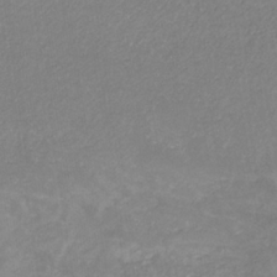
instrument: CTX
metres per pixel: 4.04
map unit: eHb
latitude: -31.5966
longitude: 68.2361
